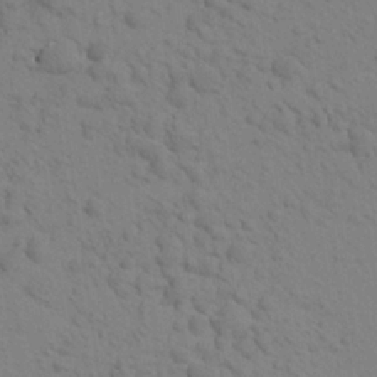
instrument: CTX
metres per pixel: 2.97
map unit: Aa
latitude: 22.8758
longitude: -148.5546
